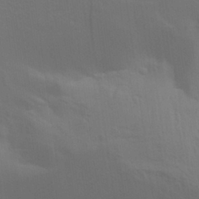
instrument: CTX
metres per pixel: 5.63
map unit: Aa
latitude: 29.3104
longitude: -134.8758
